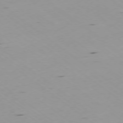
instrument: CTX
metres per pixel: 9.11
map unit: Ap
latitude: -77.2943
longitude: -72.0255
